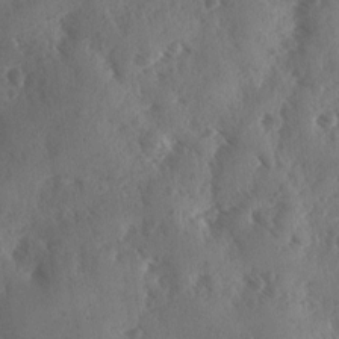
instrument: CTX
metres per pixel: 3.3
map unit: Ave
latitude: -10.1039
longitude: -118.5923
